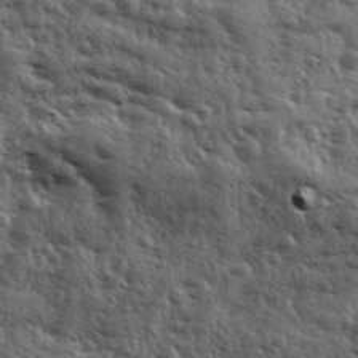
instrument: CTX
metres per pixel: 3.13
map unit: Ave
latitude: 11.4616
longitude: -103.0458
